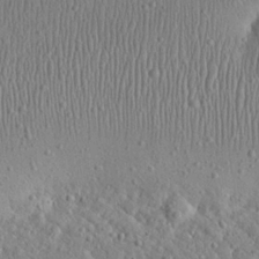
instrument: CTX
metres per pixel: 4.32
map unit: eHh
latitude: 23.8961
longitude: -67.6693
